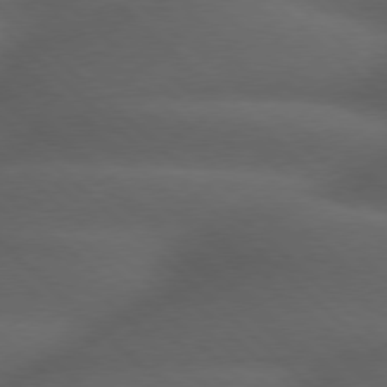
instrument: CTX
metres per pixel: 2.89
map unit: Hpe
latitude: 77.5560
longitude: -150.3845
